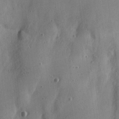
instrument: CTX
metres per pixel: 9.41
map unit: Hve
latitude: 25.5371
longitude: -93.2726
